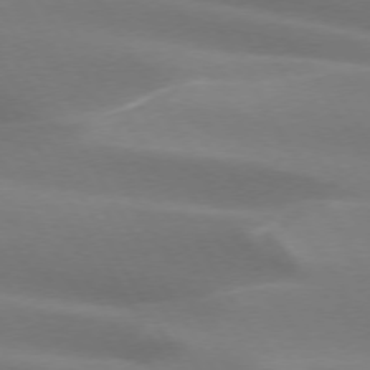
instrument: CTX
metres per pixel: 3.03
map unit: lApd
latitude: 73.5183
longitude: -49.6694
